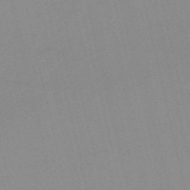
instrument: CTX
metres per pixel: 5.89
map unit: HNb
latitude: -54.7085
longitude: -45.4615
